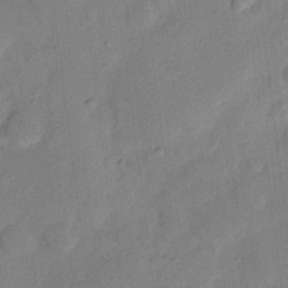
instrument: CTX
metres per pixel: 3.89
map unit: Nhu
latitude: 11.8961
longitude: -29.1592
